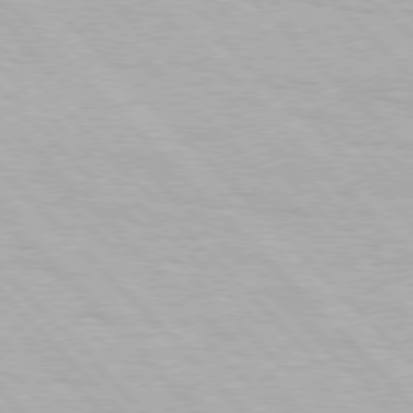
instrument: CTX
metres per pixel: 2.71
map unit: Hpe
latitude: 76.4601
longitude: -156.0633
